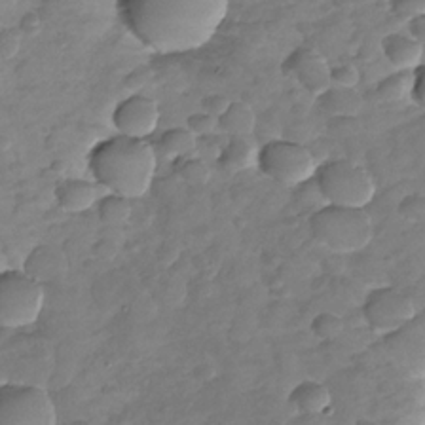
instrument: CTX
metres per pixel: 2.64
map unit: Nhu
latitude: -30.5762
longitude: -59.8772
